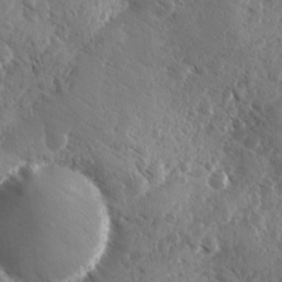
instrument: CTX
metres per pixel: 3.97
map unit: Ave
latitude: -9.8422
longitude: -119.1025
